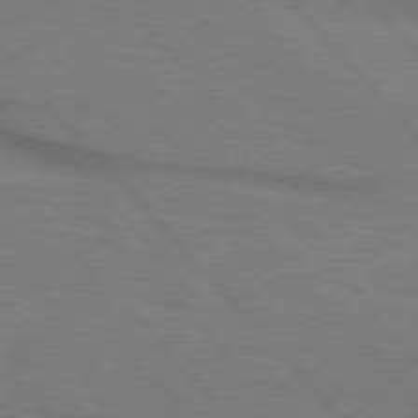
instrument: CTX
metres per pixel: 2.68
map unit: lApd
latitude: 75.9528
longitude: -84.7435
